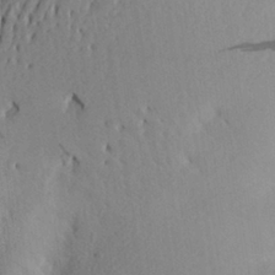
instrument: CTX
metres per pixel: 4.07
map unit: Aa
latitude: 27.3860
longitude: -145.1970
